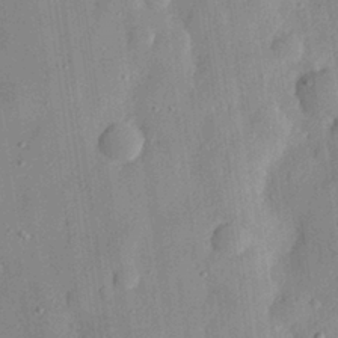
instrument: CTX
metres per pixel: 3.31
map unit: eHh
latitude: 29.0647
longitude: -74.4979
